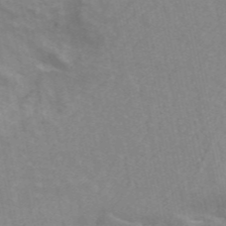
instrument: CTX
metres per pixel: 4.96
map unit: ANa
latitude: 45.6316
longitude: 26.0661
